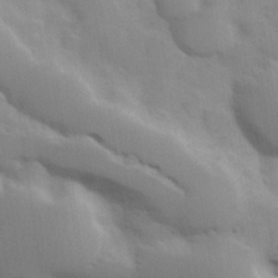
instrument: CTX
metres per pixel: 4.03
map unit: Hve
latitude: 31.1026
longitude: 151.1242
